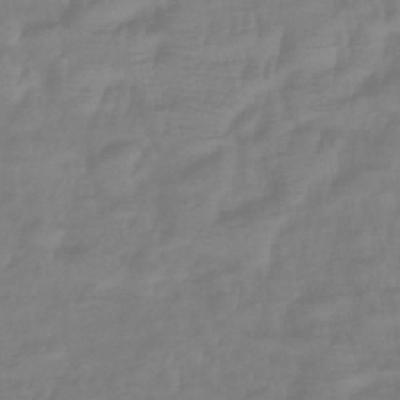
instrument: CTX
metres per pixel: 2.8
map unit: lHb
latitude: -41.6344
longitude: 81.1053
